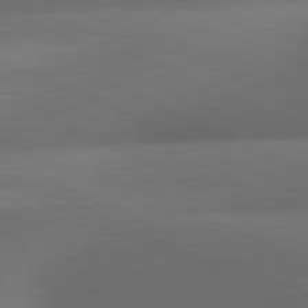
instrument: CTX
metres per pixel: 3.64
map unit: lApd
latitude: 81.1970
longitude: 133.2754
